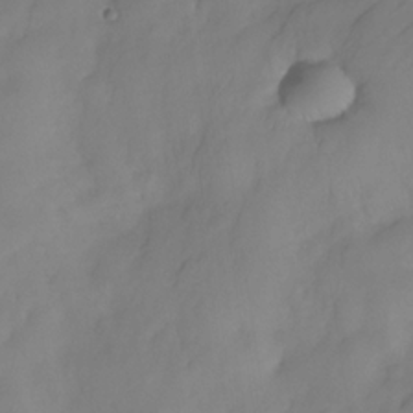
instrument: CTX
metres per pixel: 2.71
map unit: Nhe
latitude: -33.5777
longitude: -143.1781
